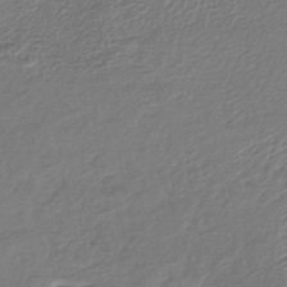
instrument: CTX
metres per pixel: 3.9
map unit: lHb
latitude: -43.3887
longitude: 70.6896
